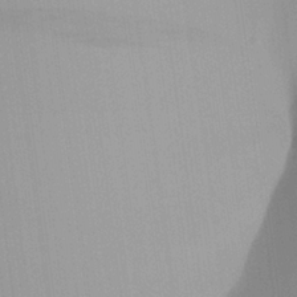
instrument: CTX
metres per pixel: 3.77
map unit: Aa
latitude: 25.3292
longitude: -137.4427
